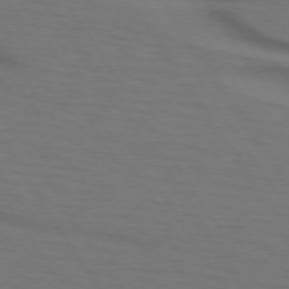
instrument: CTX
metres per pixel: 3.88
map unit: lApd
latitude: 73.2159
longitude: -75.7828
